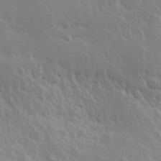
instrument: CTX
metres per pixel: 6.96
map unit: Hve
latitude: 24.8946
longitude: 145.4077
